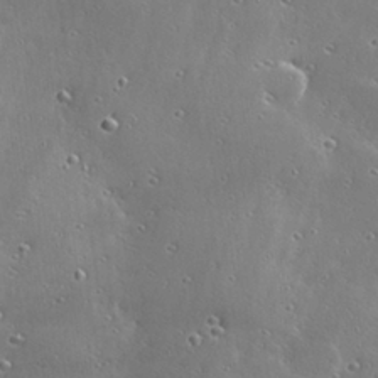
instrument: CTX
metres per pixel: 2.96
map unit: Hve
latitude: 28.7624
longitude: -92.8569
